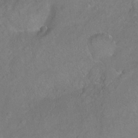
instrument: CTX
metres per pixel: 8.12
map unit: Hto
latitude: -7.3320
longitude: -36.3467
